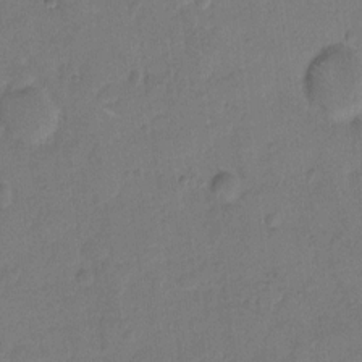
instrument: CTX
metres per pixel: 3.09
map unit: Hto
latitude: 7.6127
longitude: -61.8583
